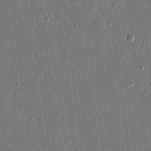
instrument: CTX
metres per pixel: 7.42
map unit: eHh
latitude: 15.2159
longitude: -69.3671
